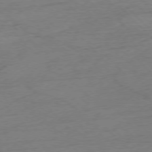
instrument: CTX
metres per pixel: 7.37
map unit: Hpe
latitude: -76.9353
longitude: -13.8206
